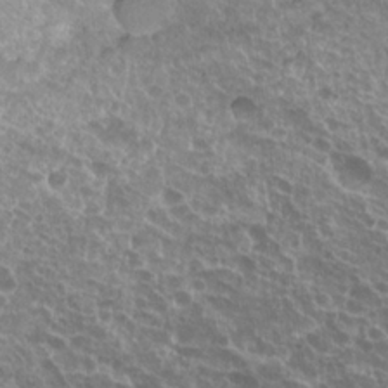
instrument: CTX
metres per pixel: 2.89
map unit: Hto
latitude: 21.1592
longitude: -34.6490
